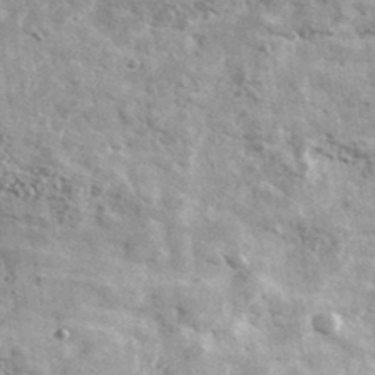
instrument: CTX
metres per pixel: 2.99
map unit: Ave
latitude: 37.7072
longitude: -110.2334
